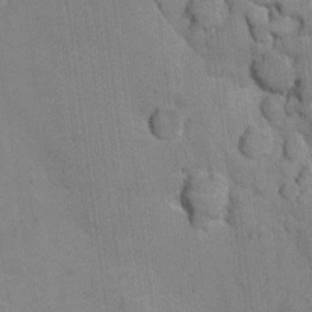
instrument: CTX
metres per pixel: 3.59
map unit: Nhu
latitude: 16.1389
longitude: -32.5168
